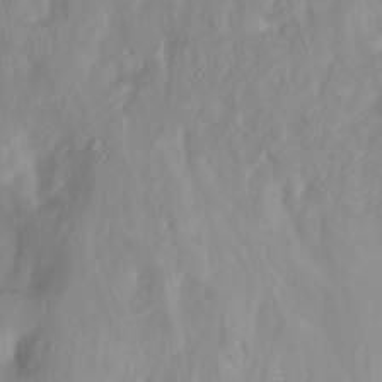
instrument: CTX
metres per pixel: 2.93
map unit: Ht
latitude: -13.9745
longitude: -57.3481
